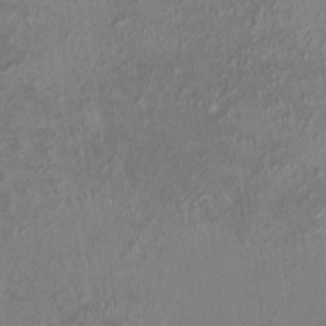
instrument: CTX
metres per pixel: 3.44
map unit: HNhu
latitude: 5.7639
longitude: 10.2362
